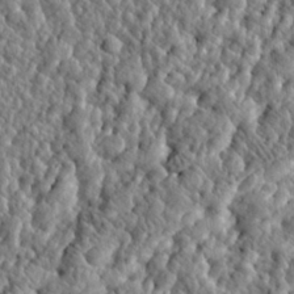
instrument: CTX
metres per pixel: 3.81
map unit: eHh
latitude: 27.7828
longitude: -76.4601
